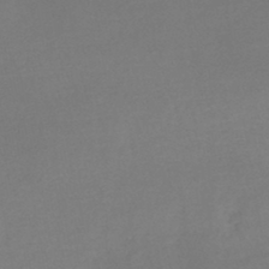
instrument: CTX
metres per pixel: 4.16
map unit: lHb
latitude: -45.1998
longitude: 58.8596
